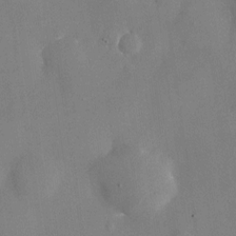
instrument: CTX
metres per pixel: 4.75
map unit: Nhu
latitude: -24.9919
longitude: -70.7057
